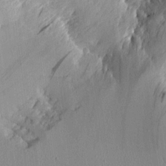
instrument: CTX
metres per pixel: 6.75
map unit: Aa
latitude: 11.4049
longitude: -127.6694
